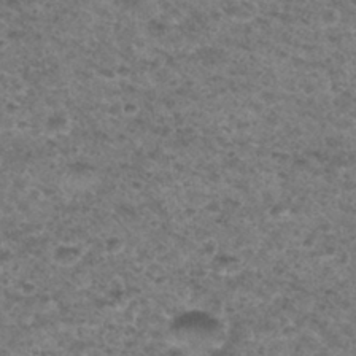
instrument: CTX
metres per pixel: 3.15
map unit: Hto
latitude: 32.3845
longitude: -49.4237
